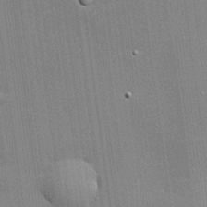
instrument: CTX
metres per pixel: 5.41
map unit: lHvf
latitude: 20.3279
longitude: 143.1998
